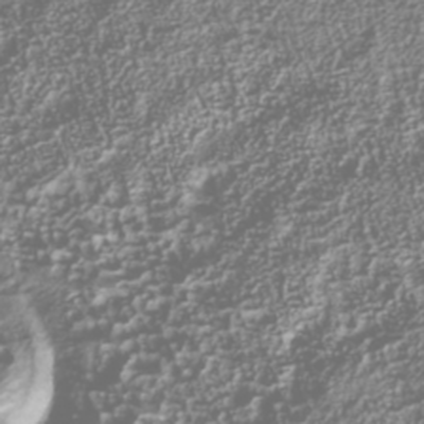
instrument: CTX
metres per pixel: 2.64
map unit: Nhu
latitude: -40.4818
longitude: -83.6882
